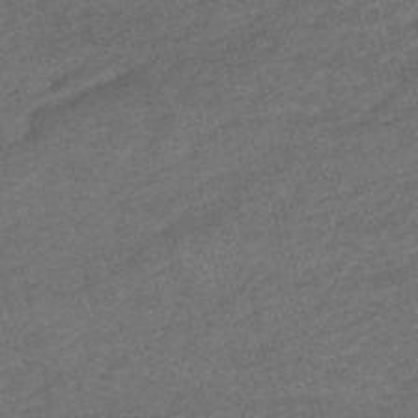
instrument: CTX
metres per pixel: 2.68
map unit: HNhu
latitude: -47.3131
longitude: 90.3496
